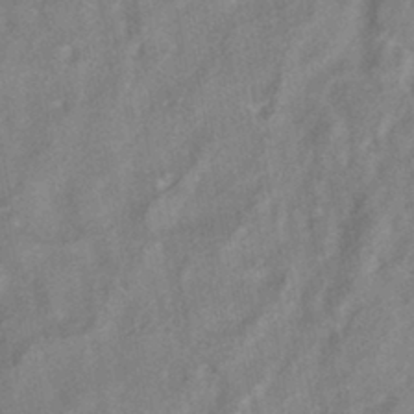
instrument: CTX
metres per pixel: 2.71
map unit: HNhu
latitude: -42.3306
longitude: 91.6155
